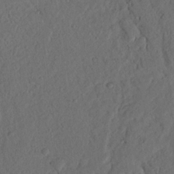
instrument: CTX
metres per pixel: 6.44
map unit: Nhu
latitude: 18.1389
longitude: -77.2537
